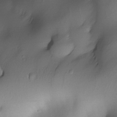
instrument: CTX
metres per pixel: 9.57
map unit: Nhe
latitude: -30.7463
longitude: -139.8205
